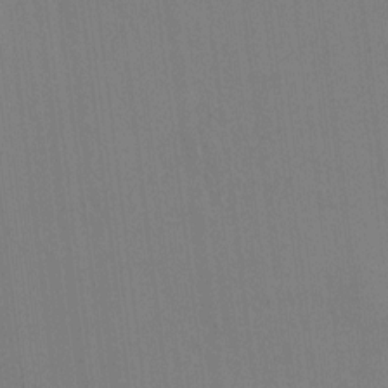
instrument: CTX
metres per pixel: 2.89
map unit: HNhu
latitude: 7.9717
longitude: 15.6911
